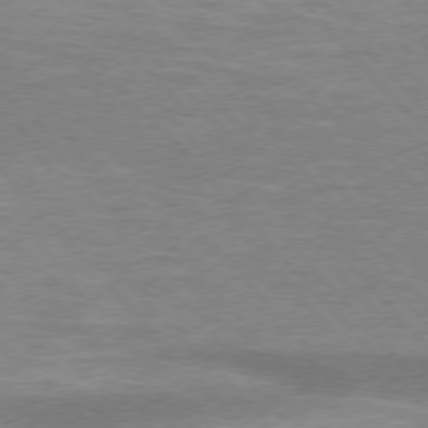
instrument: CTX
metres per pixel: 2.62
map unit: lApd
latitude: 75.9150
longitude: -59.3671
